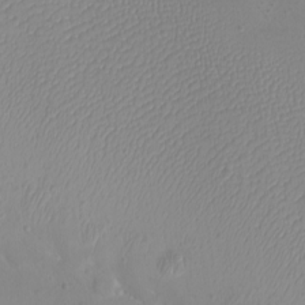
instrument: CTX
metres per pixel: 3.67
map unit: eHh
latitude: -9.3698
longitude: -68.9702
